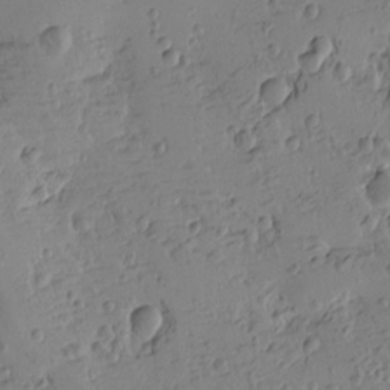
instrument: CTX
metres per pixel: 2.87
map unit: Htu
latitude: -3.0486
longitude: -175.8017
